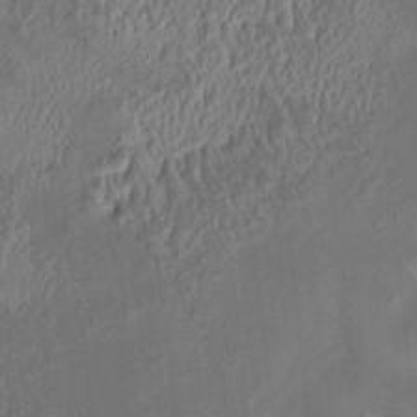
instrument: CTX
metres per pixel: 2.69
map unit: HNhu
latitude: 5.2348
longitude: 13.9556
